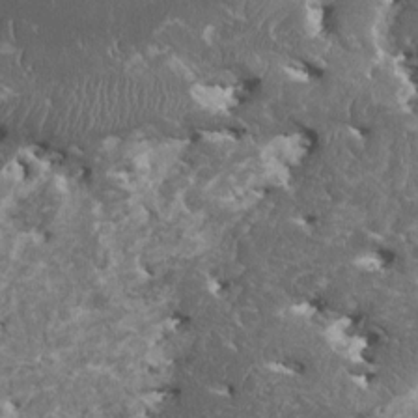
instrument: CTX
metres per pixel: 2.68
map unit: HNhu
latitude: 0.1388
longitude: 5.5588
